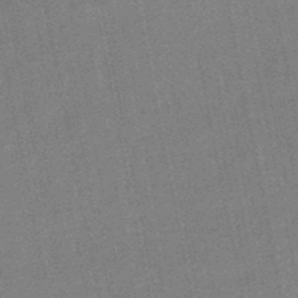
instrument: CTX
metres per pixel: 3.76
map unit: lHb
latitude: -48.6519
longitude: 79.1620
